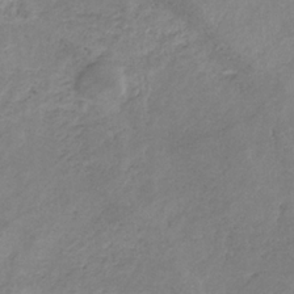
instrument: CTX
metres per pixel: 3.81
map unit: HNb
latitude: -31.8233
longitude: 61.1998
